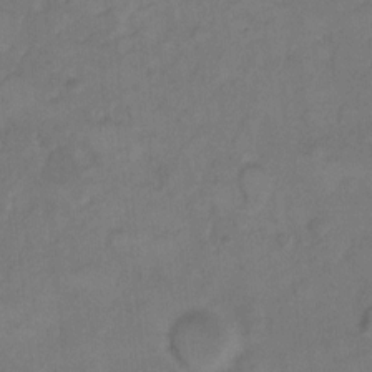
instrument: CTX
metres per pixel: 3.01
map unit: Hto
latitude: 7.2537
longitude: -61.6127
